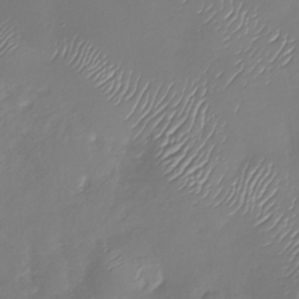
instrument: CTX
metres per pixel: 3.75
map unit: Nhu
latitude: -28.8975
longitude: -61.4615
